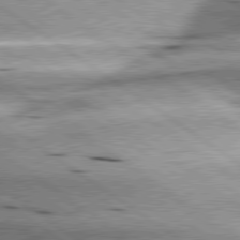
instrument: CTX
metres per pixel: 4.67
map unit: lApd
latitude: 79.6883
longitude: -141.3103
